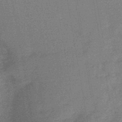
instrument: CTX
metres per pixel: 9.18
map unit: eHb
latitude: -45.1620
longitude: 86.8408
